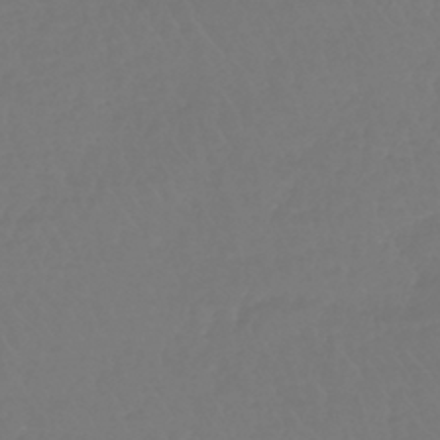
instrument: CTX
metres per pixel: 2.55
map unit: lHb
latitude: -42.7463
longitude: 67.5777
